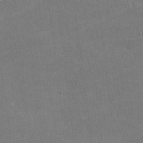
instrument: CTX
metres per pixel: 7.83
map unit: lHvf
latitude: -11.6155
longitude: -101.1403
